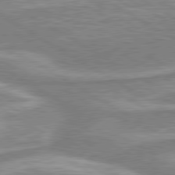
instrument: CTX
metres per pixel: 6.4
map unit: lApd
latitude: 80.0822
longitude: -178.1200
